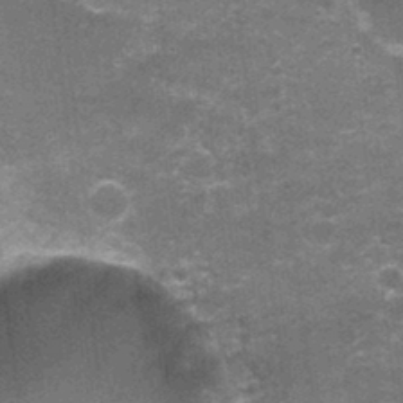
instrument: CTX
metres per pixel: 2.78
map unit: Nhu
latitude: 1.6505
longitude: -17.1403
